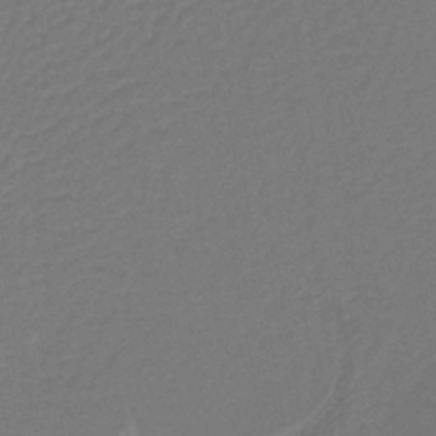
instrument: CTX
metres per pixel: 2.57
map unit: lHb
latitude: -43.6721
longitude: 76.4818
